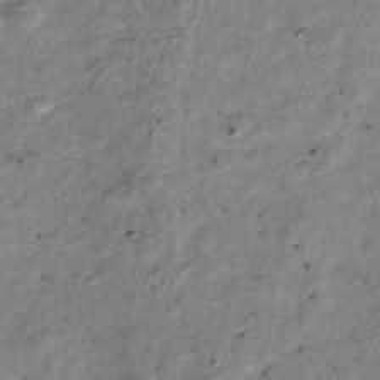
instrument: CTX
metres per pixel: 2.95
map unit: Nhu
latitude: -39.2754
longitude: -81.1403
